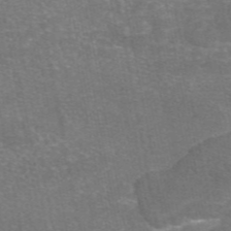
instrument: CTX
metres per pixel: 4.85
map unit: eAb
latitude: 46.8002
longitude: 105.5399
